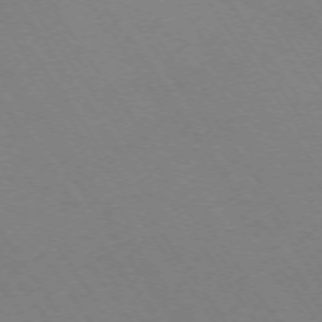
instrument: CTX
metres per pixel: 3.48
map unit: Ap
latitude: -73.8989
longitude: -70.4412
